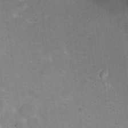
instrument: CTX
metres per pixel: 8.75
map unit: Hto
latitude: 17.5749
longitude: -36.9136
